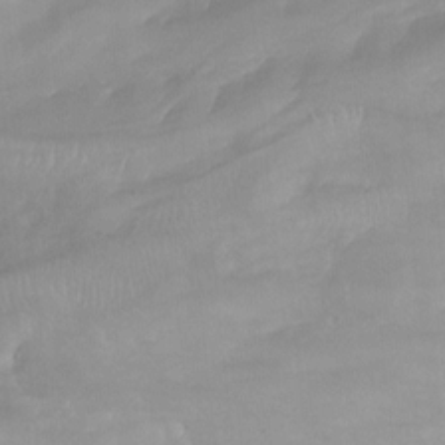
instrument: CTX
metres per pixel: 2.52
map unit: Aa
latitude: -12.8975
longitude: -67.0269
